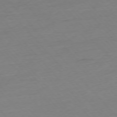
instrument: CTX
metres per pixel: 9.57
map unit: Hpe
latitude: -76.4629
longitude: -14.7247
